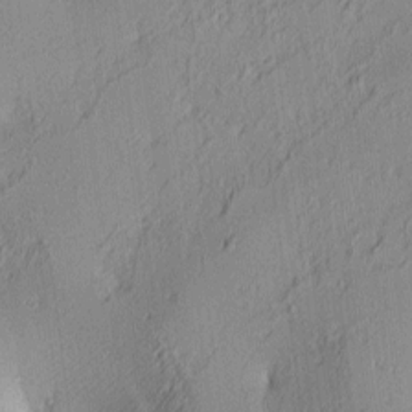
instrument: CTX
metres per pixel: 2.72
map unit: lAa
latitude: 4.2145
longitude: -115.7827
